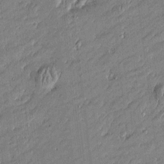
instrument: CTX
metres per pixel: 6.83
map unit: Htu
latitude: -5.5777
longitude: 176.7463
